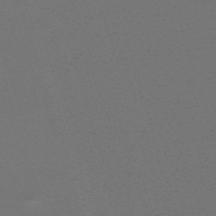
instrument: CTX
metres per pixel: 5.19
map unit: eHh
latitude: -63.5966
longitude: 52.1983
